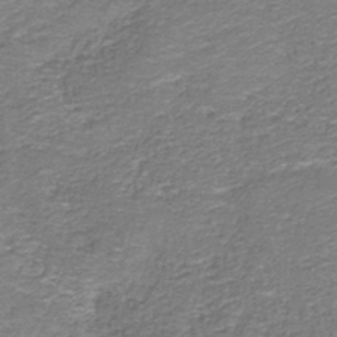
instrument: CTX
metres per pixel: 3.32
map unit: HNb
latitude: -36.9541
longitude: 51.0297
